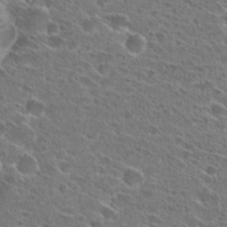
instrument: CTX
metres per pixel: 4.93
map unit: Hto
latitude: 26.3845
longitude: -46.1956
